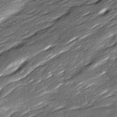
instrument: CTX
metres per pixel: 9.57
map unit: Ave
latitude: 16.0255
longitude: -136.5357
